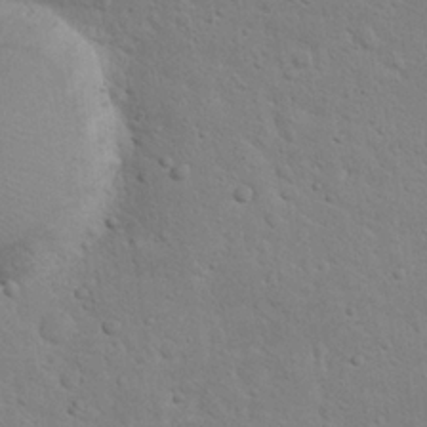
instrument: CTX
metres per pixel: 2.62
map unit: Nhu
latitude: 23.1970
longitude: -71.8772
